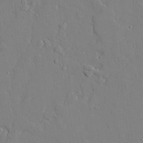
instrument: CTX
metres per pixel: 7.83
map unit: lAvf
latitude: 24.1388
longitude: -110.2712
